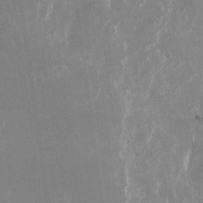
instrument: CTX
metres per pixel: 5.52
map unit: Nhu
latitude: -22.3684
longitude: -72.7436
